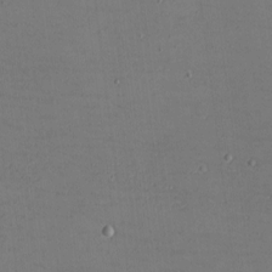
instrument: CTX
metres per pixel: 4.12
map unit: eHh
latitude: -5.4265
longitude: -82.7435
